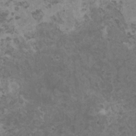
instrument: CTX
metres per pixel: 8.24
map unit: HNhu
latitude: 0.1011
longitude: 3.0108
